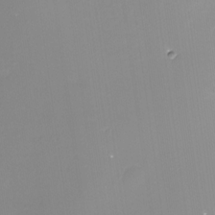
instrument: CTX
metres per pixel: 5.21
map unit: Nhu
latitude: -29.9556
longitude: -78.1578
